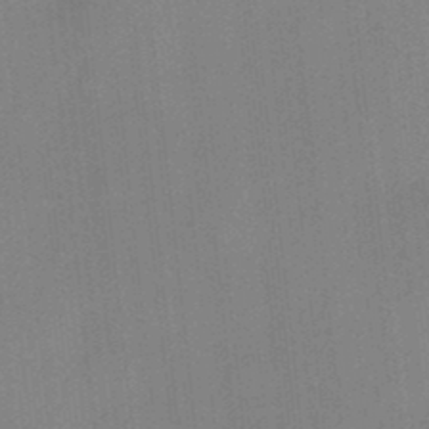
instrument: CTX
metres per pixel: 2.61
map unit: HNhu
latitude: 14.0633
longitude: 10.7841
